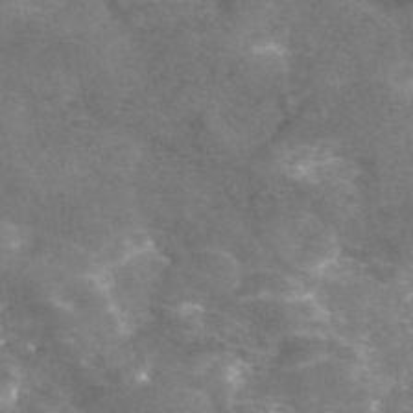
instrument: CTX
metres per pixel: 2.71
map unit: eAb
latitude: 46.0255
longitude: 120.6707
